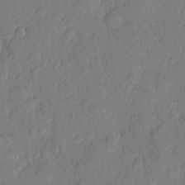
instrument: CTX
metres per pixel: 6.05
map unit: eHh
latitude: 6.2334
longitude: -75.0836
